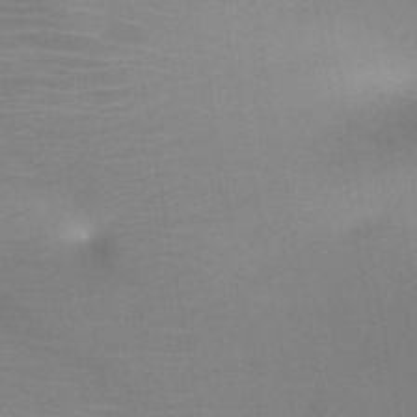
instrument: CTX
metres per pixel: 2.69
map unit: HNb
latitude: -46.2928
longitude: -44.8947
